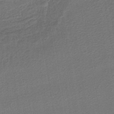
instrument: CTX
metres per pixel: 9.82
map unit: lHb
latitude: -38.4062
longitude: 59.2186
